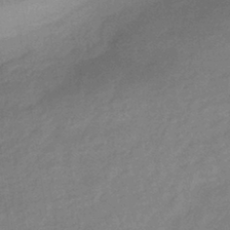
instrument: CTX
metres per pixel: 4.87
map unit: lHb
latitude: -35.6533
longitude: 68.9730
